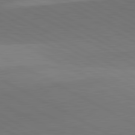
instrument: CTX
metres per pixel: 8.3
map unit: lApd
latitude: 81.8772
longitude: 134.9353
